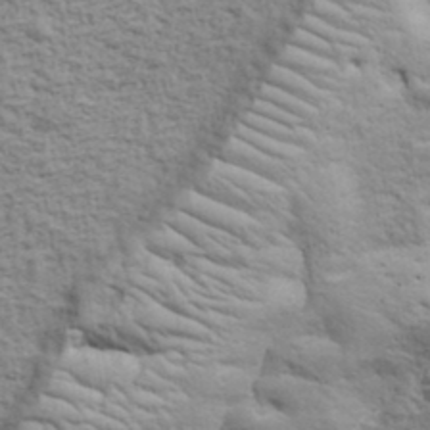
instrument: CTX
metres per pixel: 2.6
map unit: eHh
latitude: 37.3671
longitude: -81.8772
